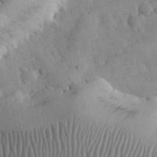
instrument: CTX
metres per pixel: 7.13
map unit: eHh
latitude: 31.8584
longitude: -68.8947
